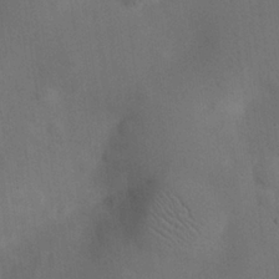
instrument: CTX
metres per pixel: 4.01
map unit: eHh
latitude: 25.8583
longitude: -69.0081
